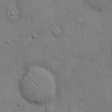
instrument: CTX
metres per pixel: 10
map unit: Hto
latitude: 13.2726
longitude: -60.3656
